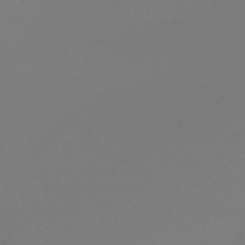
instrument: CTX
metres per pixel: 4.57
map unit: eHh
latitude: -62.8975
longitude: 52.5006
